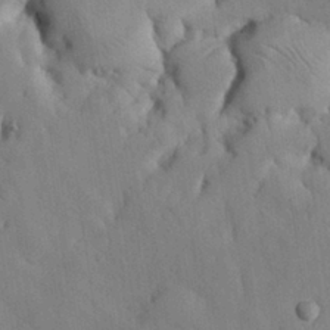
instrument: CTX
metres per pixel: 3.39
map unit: Nhu
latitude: 26.6491
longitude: -72.2334
